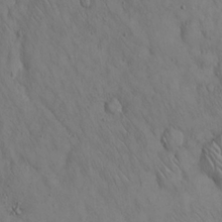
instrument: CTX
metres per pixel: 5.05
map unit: Hto
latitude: 14.6302
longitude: -59.8772
